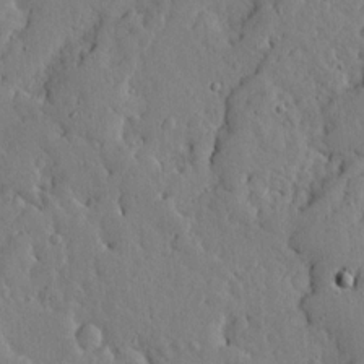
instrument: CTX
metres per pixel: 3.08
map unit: Ave
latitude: 13.4993
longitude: -133.9528
